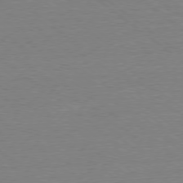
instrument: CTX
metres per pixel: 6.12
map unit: Ap
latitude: -78.8975
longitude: -82.2900
